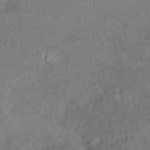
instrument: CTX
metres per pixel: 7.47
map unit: HNhu
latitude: 3.4993
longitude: 8.2172
